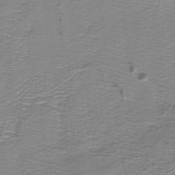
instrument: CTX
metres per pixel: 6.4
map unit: lHb
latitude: -41.4643
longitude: 55.1998
